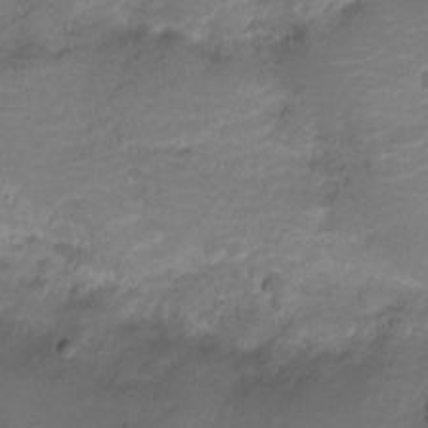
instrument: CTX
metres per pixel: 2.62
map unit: Nve
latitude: -20.5007
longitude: 103.8611
